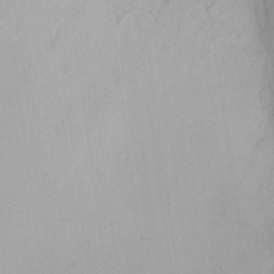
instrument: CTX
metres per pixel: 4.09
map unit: Nhu
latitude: -4.5951
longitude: -80.4034
